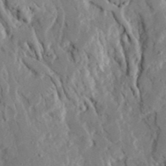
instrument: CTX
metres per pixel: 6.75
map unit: Ave
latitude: 23.1970
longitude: -131.1026
